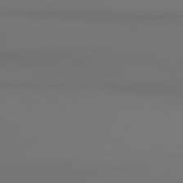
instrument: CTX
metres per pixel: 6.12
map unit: lApd
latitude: 81.0080
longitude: 153.3698
